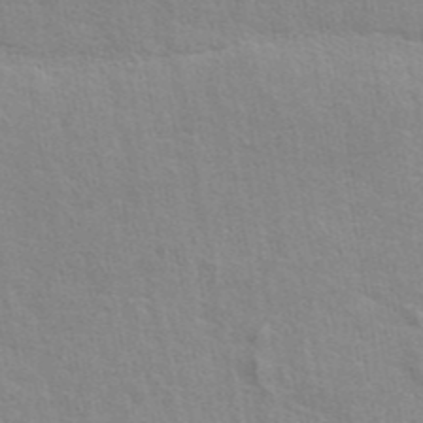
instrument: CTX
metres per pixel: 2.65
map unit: eAb
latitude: 44.6301
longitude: 108.7652
